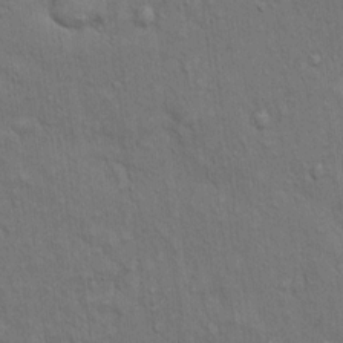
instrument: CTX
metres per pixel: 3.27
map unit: Hto
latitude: 12.6680
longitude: -60.3656
